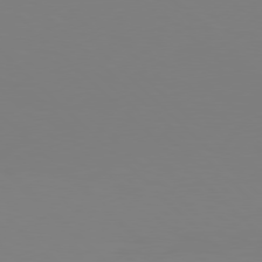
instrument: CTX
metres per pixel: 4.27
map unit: Hpe
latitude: 77.6694
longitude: -132.0444
